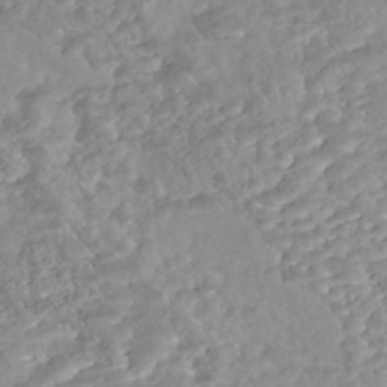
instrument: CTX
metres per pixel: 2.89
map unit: Nhe
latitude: -48.1795
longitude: -173.1025
